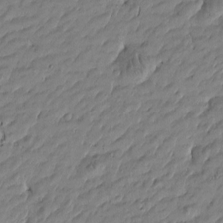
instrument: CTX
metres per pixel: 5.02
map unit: Htu
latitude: -5.7288
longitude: 177.4265
